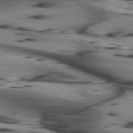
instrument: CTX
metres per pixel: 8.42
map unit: lApd
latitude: 74.6679
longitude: -64.4034
